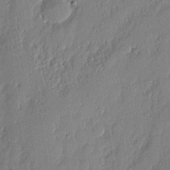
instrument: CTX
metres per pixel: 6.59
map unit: eHh
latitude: 4.4790
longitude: -76.6490
